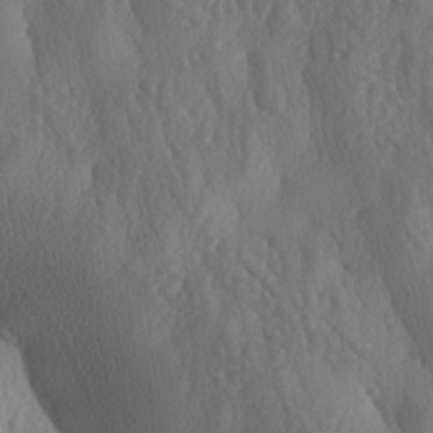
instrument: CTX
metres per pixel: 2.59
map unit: lAa
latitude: -7.7855
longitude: -128.6868
